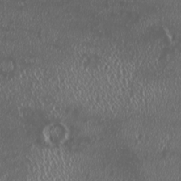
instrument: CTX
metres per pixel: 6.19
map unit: HNhu
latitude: -2.2928
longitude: 11.4266
